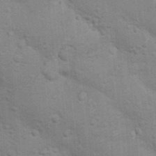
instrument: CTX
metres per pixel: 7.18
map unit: Nhu
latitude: 15.6127
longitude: -29.8961
